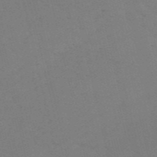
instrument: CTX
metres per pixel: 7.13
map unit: HNb
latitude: -55.7100
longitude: -41.9150
